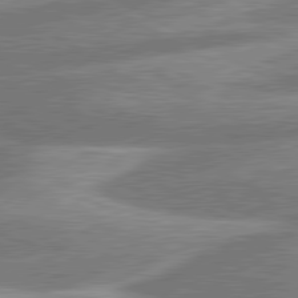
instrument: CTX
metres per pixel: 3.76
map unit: lApd
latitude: 80.7435
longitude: -166.2333
